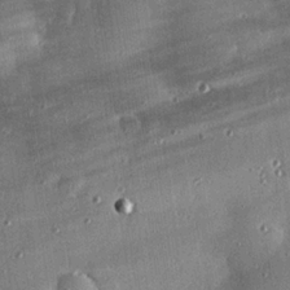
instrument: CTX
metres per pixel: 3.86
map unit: eHh
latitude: 23.9906
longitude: -89.8962
